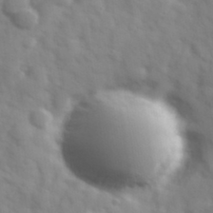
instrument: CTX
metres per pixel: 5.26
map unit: Hve
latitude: 32.3656
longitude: 150.8597
